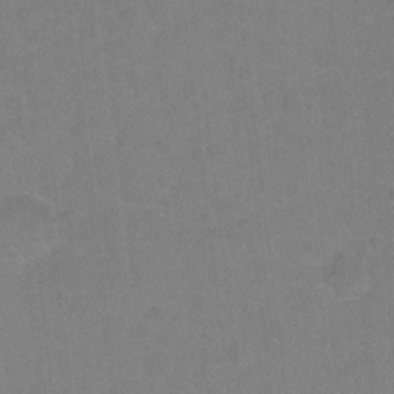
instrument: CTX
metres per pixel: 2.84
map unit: Hto
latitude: -4.5196
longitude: -35.9717
